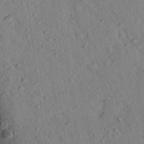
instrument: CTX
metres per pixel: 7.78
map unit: Aa
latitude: 24.1766
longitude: -148.2900
